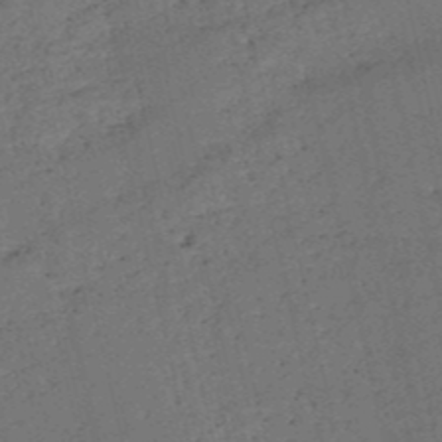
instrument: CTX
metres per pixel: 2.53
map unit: HNb
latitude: -51.1242
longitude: -40.8946
